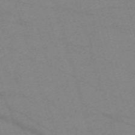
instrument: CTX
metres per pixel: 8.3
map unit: eHh
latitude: -62.0472
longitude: 54.3117
